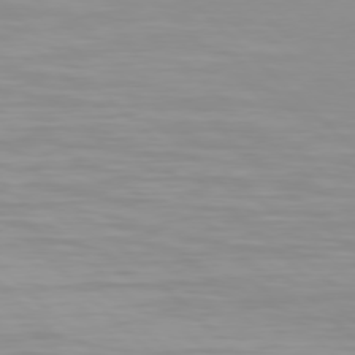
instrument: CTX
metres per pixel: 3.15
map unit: Hpe
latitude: 77.4237
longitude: -175.6883
